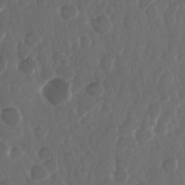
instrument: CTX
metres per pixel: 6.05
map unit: Nhu
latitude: 28.9136
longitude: -56.8757
